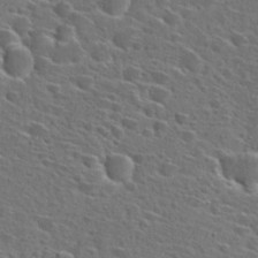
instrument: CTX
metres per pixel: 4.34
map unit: Hto
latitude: 27.1025
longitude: -46.9325
